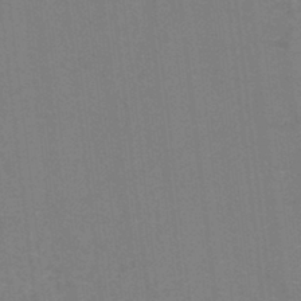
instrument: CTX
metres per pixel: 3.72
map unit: eHh
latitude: -42.5195
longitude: -32.5546
